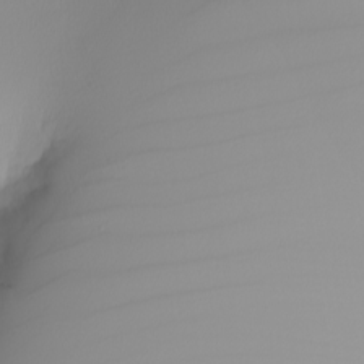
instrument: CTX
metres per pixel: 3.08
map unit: Nhu
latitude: -5.4454
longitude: -94.4412
